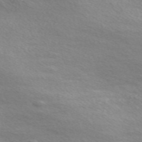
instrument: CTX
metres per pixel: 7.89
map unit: Nve
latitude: -57.1242
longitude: 60.0283
